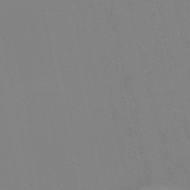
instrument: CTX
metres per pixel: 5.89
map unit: HNb
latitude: -51.5210
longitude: -45.4804
